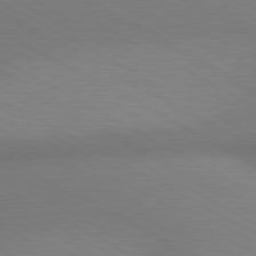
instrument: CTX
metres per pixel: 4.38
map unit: lApd
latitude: 80.4601
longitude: 129.5210
